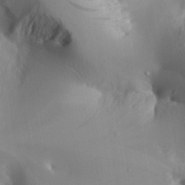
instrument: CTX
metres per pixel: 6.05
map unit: Aa
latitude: 25.4804
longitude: -136.9136
